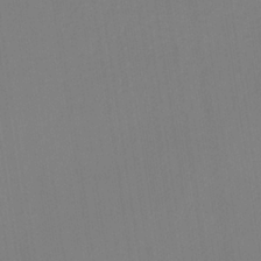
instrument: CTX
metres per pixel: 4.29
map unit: HNb
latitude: -33.0487
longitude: 56.8219
